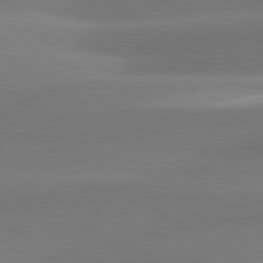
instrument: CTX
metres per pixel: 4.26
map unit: lApd
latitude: 81.2159
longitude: -160.0633
